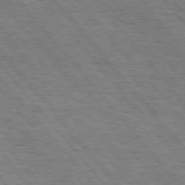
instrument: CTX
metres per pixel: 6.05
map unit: Hpe
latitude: 75.6316
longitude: -140.4034
